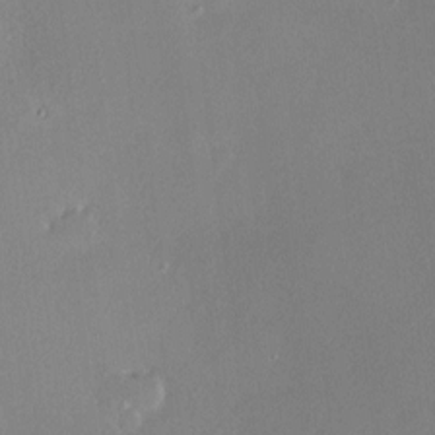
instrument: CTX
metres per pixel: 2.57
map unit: HNhu
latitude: 7.1214
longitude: 7.8233
